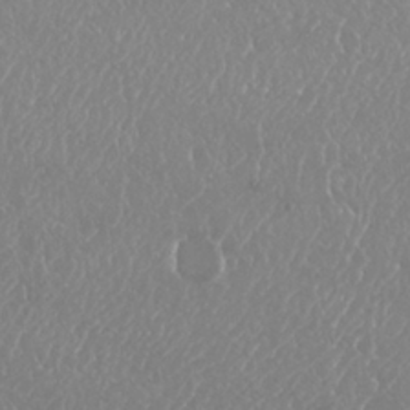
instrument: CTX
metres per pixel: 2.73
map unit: Nhu
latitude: 25.1592
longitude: -60.3467
